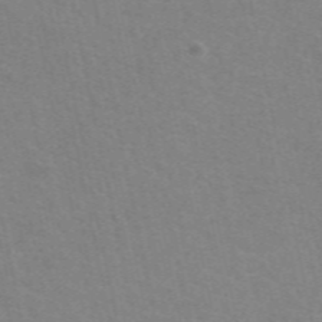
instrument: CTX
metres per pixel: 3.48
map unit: eAb
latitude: 50.6490
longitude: 111.6155
